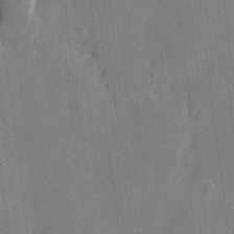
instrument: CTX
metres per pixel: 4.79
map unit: eHh
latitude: 8.8380
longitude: -68.1956
